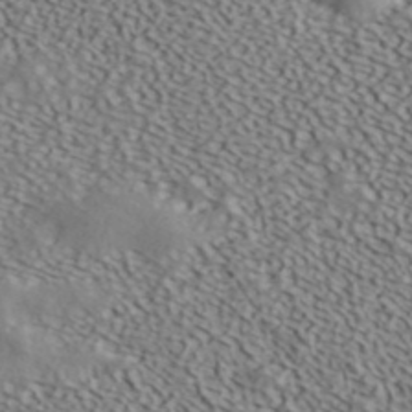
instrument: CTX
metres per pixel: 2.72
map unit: ANa
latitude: 41.1214
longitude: 55.2376
